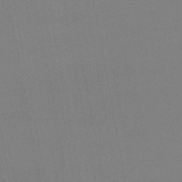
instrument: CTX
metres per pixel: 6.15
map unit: lHb
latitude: -46.7652
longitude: 70.6330
